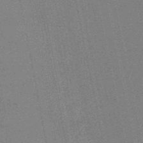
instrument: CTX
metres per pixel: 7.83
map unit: HNb
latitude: -52.7841
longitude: -47.8395
